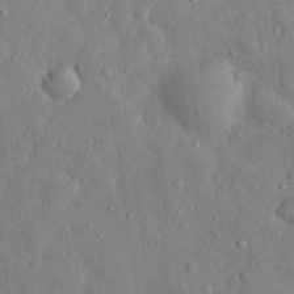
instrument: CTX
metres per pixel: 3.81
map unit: eHh
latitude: 29.3293
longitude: -77.2537
